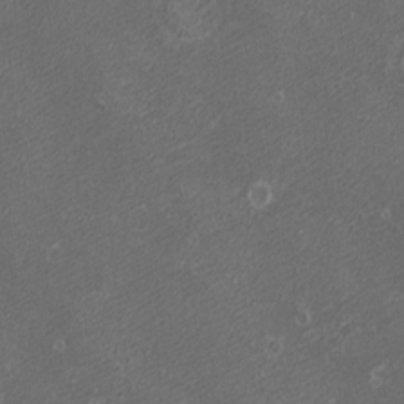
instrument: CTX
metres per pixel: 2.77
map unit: eHh
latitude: -1.2754
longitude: -78.5735
